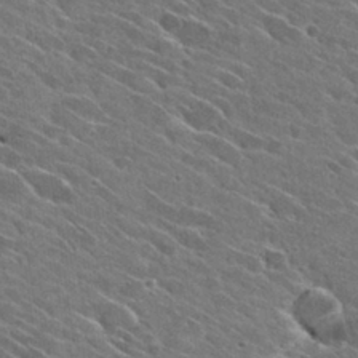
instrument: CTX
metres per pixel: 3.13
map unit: Hto
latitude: 29.0269
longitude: -43.4238
